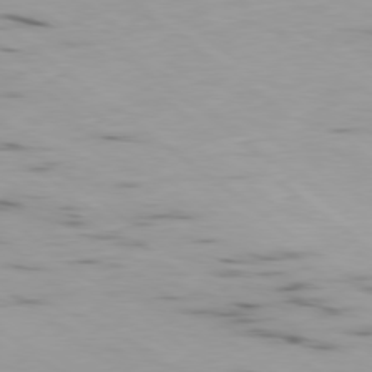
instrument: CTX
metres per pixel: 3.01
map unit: Ap
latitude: -78.9919
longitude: -73.7450
